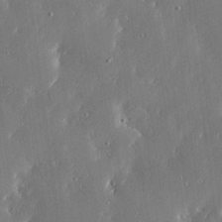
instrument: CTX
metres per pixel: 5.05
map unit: Ave
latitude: 17.7261
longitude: -139.6127
